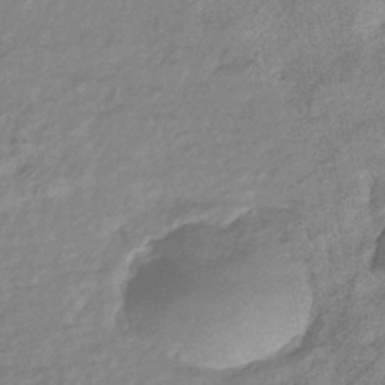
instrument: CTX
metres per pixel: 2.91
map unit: eHb
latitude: -40.1795
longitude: 81.7667
